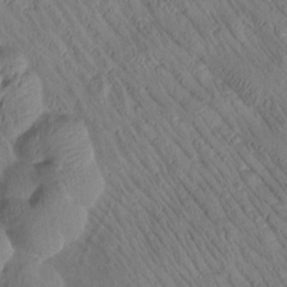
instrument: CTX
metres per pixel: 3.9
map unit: Htu
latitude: 1.9717
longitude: 176.5385
